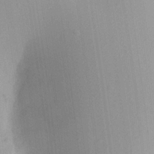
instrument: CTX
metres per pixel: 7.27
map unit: Aa
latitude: 24.0444
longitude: -136.2145
